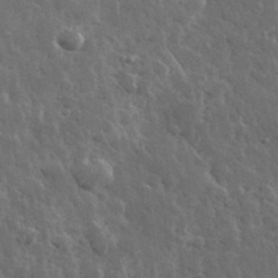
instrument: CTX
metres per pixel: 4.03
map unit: lHvf
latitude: 34.1200
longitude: -86.8758
